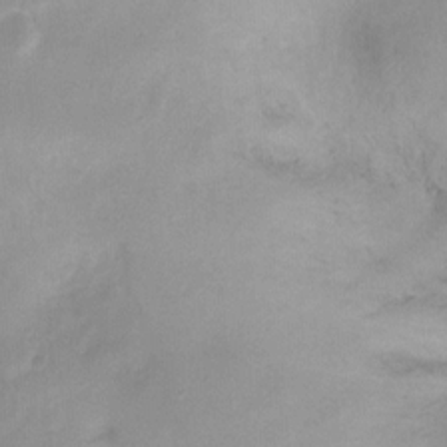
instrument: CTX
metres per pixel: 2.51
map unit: Ht
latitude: -10.3117
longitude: -39.2726
